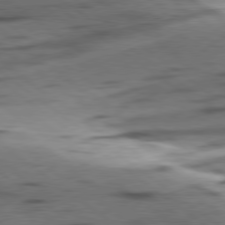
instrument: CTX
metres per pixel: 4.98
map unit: lApd
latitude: 78.9136
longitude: -51.1592
